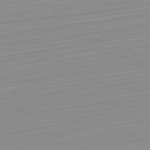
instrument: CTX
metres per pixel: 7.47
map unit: Hpe
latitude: -82.3117
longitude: 17.5588
